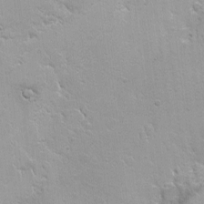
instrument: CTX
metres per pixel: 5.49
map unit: Nhe
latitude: -2.6518
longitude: -59.2537
